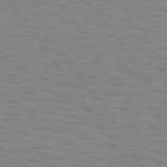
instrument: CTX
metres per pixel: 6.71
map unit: Hpe
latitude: 74.6302
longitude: -136.4979
